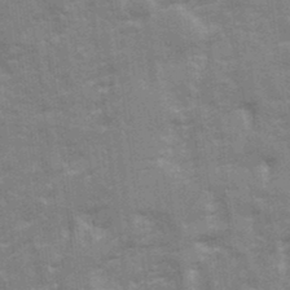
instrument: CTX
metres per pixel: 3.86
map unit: Ave
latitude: 21.9528
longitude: -133.5938
